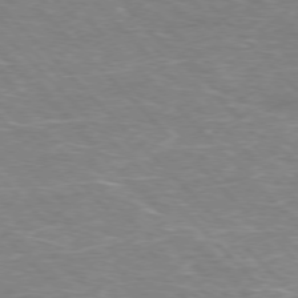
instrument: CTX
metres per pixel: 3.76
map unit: Hpe
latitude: -77.2754
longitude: -12.3278
